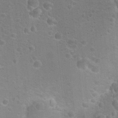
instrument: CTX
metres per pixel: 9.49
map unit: Nhu
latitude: 17.5371
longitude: -32.2523
